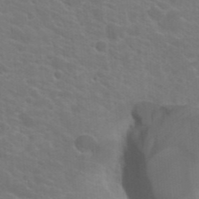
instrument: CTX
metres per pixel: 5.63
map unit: Hto
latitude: 23.4426
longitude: -36.6869
